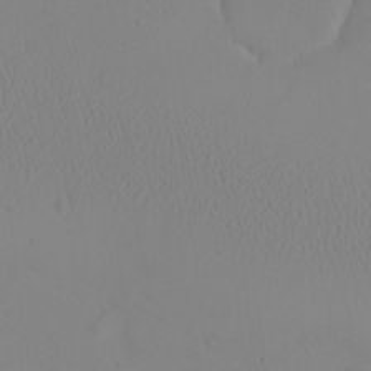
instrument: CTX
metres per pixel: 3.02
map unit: eHh
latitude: -9.6722
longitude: -68.2900
